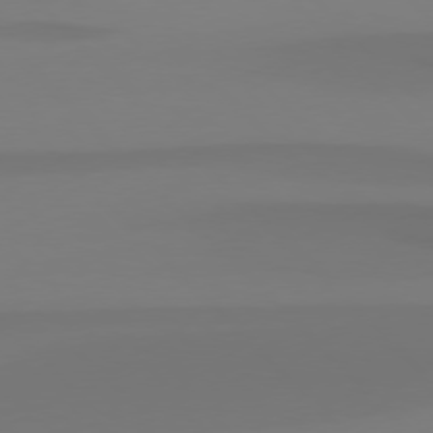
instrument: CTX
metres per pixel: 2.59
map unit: Hpe
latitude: 76.5168
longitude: -132.3278
